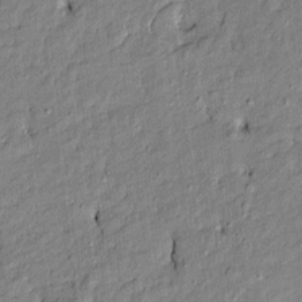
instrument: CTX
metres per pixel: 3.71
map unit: Htu
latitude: -9.2943
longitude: 177.1809
